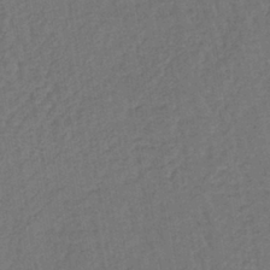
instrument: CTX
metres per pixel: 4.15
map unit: lHb
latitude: -39.3321
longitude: 63.5021
